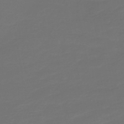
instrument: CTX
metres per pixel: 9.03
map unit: HNb
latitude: -47.2943
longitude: 53.8233
